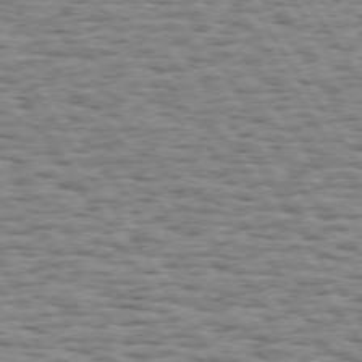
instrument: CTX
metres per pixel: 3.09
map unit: Hpe
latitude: 73.4427
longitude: -131.9906
